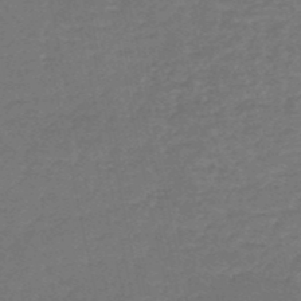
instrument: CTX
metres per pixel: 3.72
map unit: HNb
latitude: -52.8597
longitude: -51.3859
